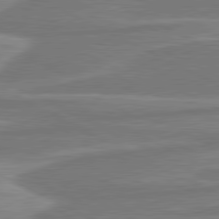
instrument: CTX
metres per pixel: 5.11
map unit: lApd
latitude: 80.9136
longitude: -174.5168
